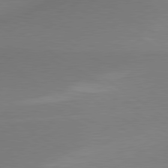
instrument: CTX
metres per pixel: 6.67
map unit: lApd
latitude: 79.5749
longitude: 178.3495
